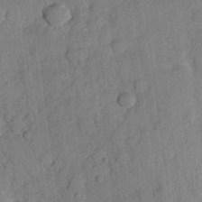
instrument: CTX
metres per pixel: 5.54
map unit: Hve
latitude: 23.7450
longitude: 148.9164
